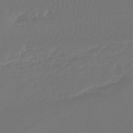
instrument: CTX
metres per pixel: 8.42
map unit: lHb
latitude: -47.5588
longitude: 66.5196
